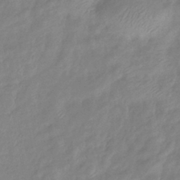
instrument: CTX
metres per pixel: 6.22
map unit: eHb
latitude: -40.7463
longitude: 81.3888
